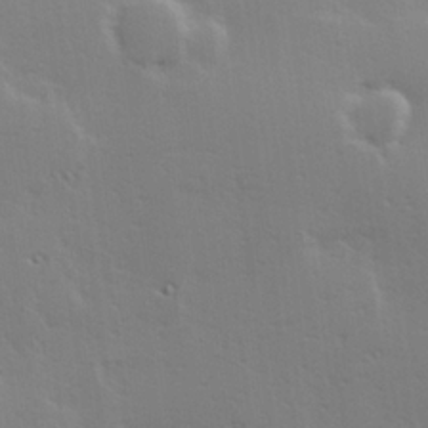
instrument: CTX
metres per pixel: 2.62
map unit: Hve
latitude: 19.4804
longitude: 149.3699
